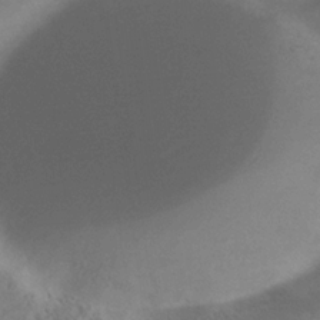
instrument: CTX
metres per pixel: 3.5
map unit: Hve
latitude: -34.9353
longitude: 90.1795
